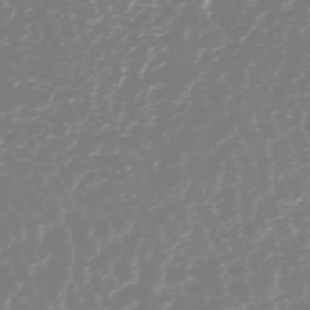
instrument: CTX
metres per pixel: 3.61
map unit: HNhu
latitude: -45.9178
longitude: 106.4251
